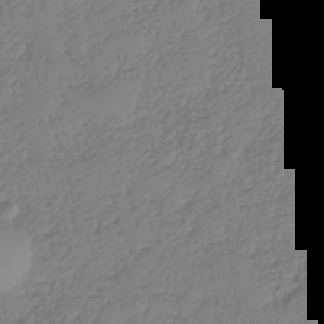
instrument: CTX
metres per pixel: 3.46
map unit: HNhu
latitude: -37.3320
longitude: 32.7841
